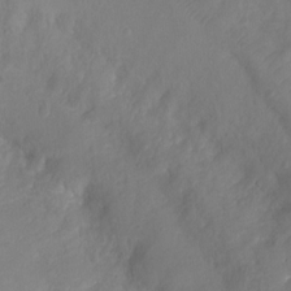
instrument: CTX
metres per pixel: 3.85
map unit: Ht
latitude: 2.0822
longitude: -34.7057
